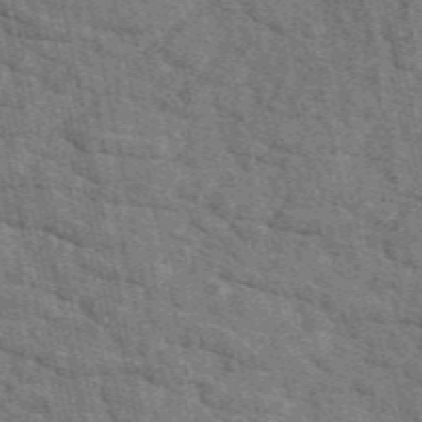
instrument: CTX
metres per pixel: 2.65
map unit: eAb
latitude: 48.9136
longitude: 106.3307
